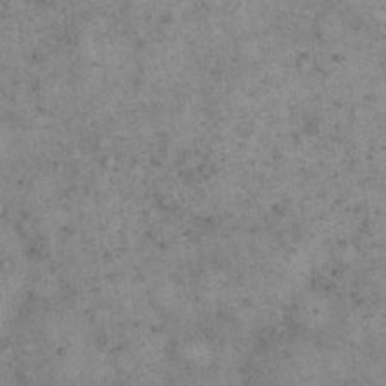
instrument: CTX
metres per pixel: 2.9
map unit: eHh
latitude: 17.5371
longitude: -62.1011
